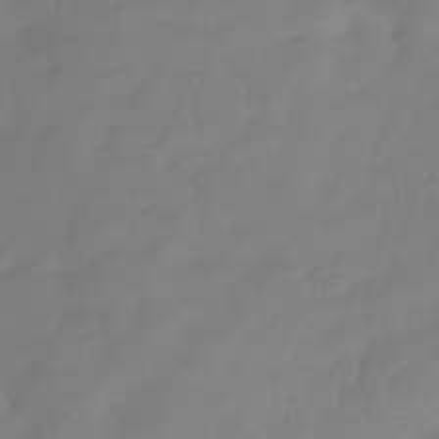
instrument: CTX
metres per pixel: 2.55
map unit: Hve
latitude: -31.8800
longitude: 92.3117
